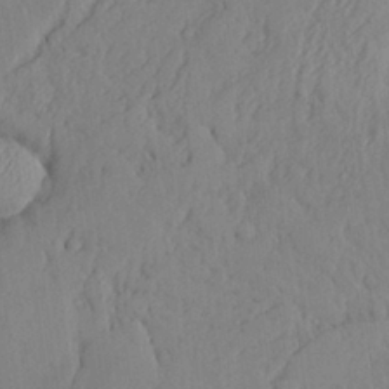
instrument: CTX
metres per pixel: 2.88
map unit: Aa
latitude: 25.9906
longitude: -130.9136
